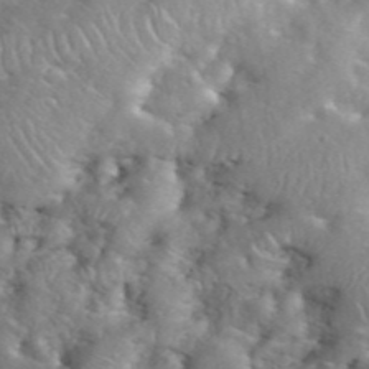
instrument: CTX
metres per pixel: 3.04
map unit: eHh
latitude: 40.2144
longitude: -57.0269
